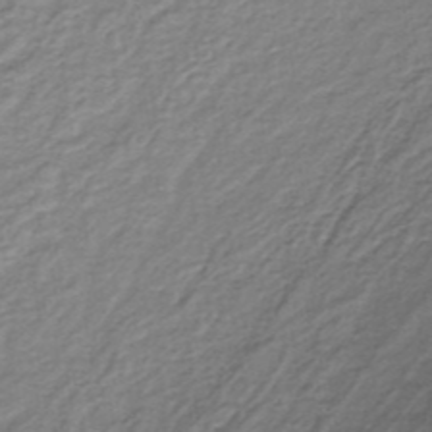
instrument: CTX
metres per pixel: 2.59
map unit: lHb
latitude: -35.5021
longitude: 60.5952
